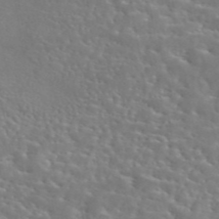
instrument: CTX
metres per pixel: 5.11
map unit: eAb
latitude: 44.8758
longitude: 125.8422
